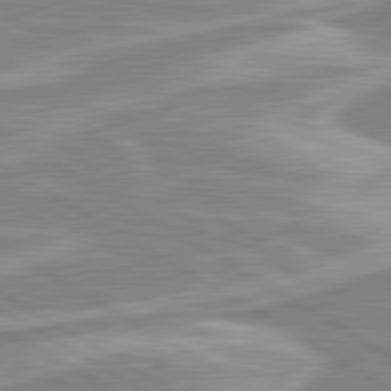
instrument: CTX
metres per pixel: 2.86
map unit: lApd
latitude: 80.5357
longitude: -172.2144
